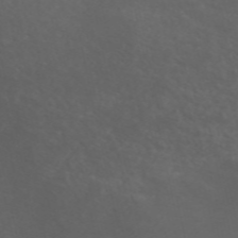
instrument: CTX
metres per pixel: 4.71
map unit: ANa
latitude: 50.0822
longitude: -71.4426
